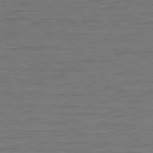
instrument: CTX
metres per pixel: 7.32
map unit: Ap
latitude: -80.4062
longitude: -102.9702
